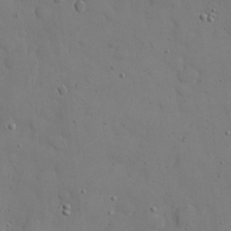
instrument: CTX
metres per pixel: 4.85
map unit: eHh
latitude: 21.4427
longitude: -62.8569
